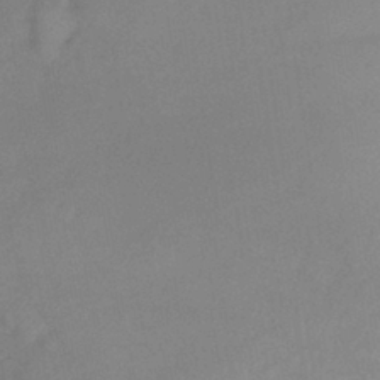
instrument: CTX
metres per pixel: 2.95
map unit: Ht
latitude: -1.1620
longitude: -33.1214
